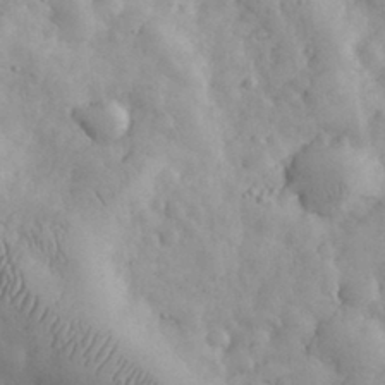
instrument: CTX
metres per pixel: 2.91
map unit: eHh
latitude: 31.8395
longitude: -68.1767
